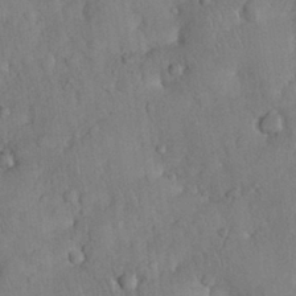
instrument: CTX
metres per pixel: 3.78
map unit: Nhu
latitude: 28.1578
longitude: -67.7260
